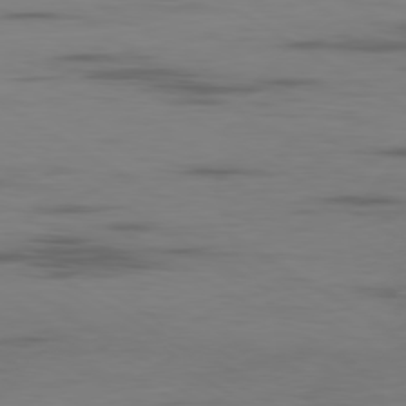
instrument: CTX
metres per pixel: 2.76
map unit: Ap
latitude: -80.2551
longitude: -102.5546
